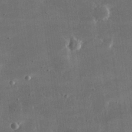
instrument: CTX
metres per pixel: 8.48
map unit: lHvf
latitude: 31.1592
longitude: -92.7057
